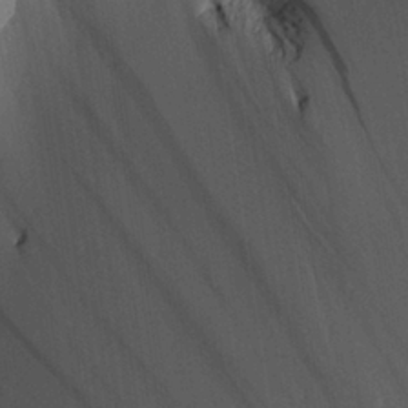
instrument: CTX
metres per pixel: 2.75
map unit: Aa
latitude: 27.1781
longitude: -137.5749
